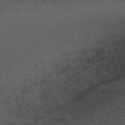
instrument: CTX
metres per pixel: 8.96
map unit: ANa
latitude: 52.0633
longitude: -70.5923
